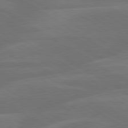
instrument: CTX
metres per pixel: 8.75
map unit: lApd
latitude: 79.9150
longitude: -126.3278
